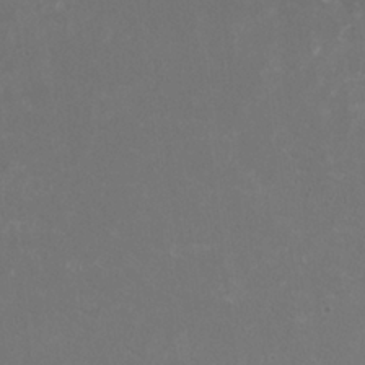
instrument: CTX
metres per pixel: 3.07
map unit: HNhu
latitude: 1.1592
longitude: -1.4237
